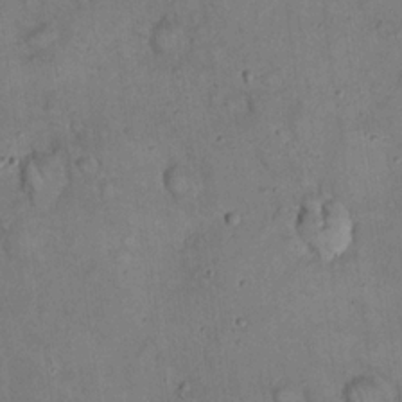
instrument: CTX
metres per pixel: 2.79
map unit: eHh
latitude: 20.1389
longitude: -60.2144
